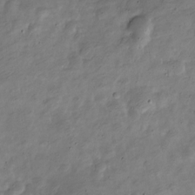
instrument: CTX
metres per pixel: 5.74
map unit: Nve
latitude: -24.5763
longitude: 106.1606
